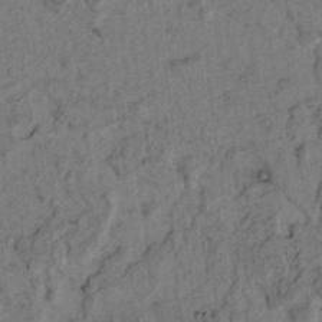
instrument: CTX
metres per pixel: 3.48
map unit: lAvf
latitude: 5.0647
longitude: 158.9352
